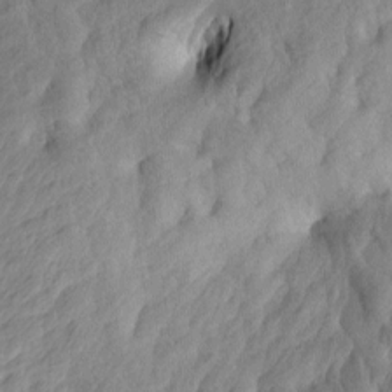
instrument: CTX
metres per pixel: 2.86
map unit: Htu
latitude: 1.0458
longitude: -175.6127
